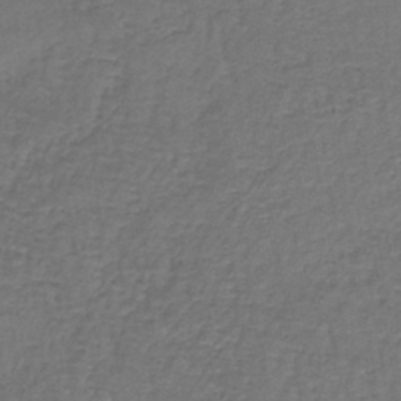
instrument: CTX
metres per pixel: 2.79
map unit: lHb
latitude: -39.4832
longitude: 60.9731
